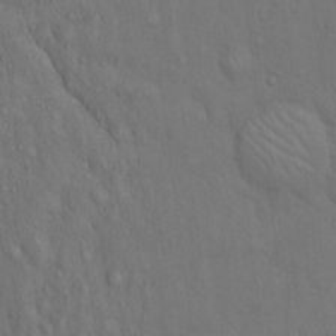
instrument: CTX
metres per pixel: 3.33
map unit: Hto
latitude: 15.4238
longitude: -57.8772
